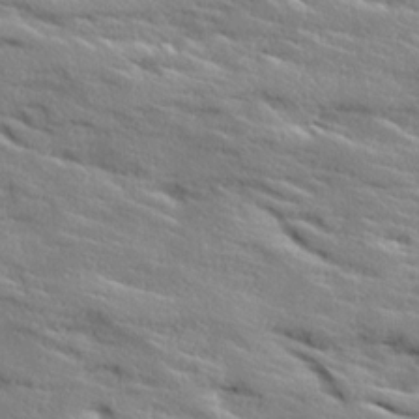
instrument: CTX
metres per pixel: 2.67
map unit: Ave
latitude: 18.8380
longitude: -136.1389
